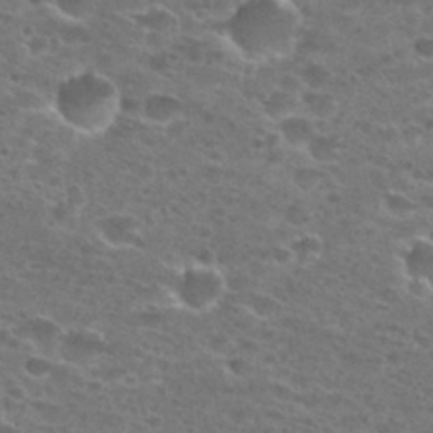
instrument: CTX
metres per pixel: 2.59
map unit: Hto
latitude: 27.7828
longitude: -47.2915
